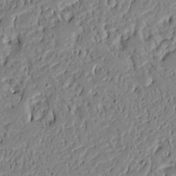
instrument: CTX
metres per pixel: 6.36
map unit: Aa
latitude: 14.2523
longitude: -139.9339
